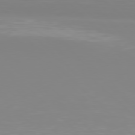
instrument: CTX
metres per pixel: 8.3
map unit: Hpe
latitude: 77.7071
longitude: -173.4237
